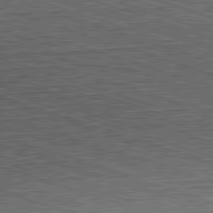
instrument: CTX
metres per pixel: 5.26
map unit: Hpe
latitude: -82.6896
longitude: 9.8800
